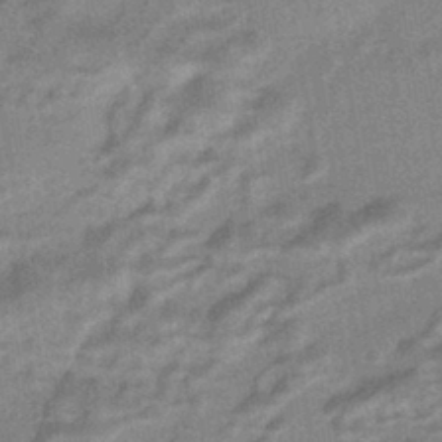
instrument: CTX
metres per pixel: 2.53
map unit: HNhu
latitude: -43.1620
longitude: 90.4062
